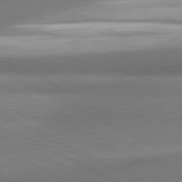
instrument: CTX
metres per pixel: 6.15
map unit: lApd
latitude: 81.0269
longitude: 164.5952
